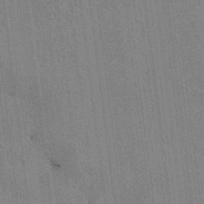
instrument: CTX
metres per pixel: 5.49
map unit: lAvf
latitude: 7.8583
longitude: 166.5196
